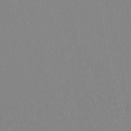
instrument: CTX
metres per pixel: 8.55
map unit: HNhu
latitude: -46.5007
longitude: 93.4832
